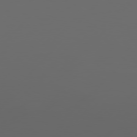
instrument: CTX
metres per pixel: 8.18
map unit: Hpe
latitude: 76.6112
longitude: -139.2537
